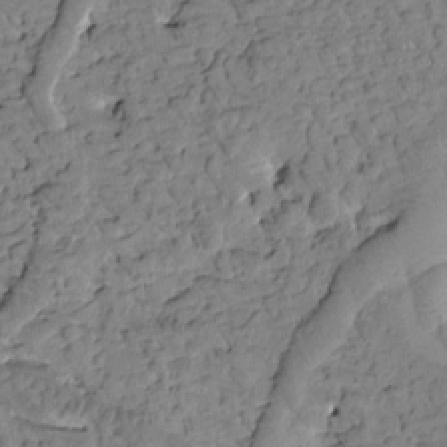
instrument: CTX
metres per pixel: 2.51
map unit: Htu
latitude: 1.3481
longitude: 177.3321
